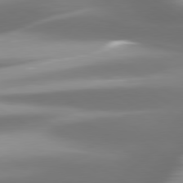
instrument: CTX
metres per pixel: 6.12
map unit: lApd
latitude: 80.1200
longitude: -138.6679
